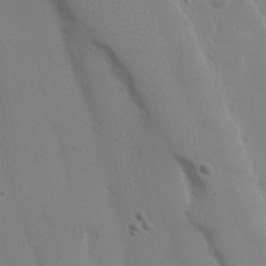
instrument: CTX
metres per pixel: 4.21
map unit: Nhu
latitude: 19.2159
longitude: -72.1767
